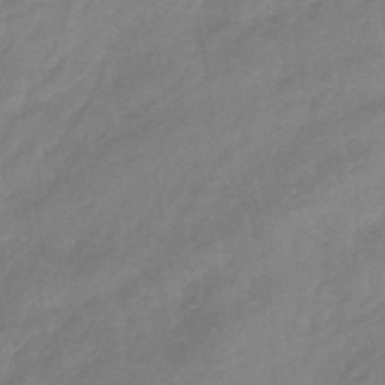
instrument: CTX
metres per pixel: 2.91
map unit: eHb
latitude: -46.1039
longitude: 85.1053
